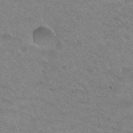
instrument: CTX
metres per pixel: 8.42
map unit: Hto
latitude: 31.1404
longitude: -47.5749
